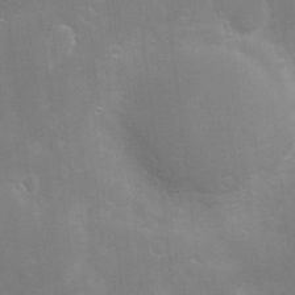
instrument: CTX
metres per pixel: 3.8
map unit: Hve
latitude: -10.1795
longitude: 174.1794
